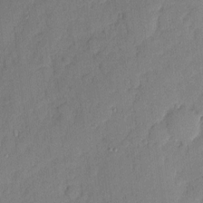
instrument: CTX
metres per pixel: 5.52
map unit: eHh
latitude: 5.4048
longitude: -72.2712
